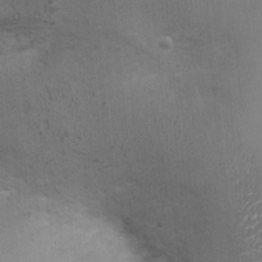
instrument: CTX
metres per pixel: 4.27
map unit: Ht
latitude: -1.4644
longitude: -14.7625
